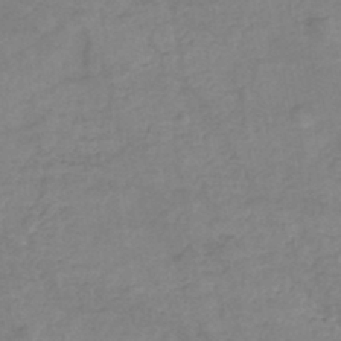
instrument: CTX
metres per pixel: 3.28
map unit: eHh
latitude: -45.1809
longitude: -29.9717
